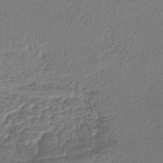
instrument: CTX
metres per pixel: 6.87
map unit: lHb
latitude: -43.9556
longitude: 61.7289
